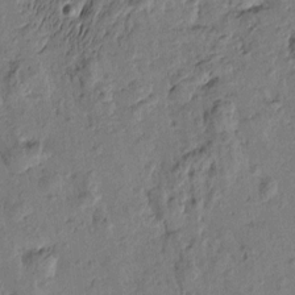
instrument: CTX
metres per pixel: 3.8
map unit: Htu
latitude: -0.4251
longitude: -176.2522
